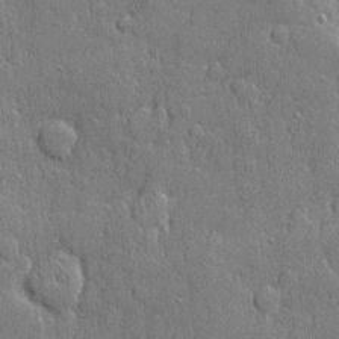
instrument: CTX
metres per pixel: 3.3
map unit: eHh
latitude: 5.5749
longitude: -75.4049
